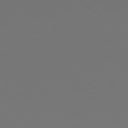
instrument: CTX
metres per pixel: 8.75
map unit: Hpe
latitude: 78.5546
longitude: -174.2145
